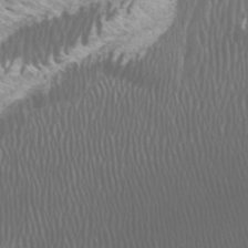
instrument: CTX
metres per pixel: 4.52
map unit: Htu
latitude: -6.1605
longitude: -75.2348
